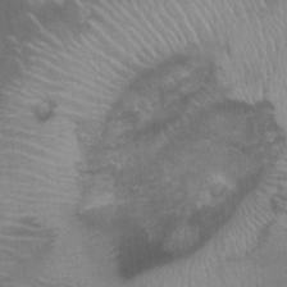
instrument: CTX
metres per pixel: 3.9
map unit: Ht
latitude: 0.0444
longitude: -17.9150
